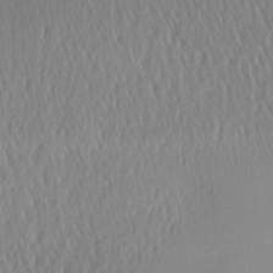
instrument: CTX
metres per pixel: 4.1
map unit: Aa
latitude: 26.1767
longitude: -133.6694
